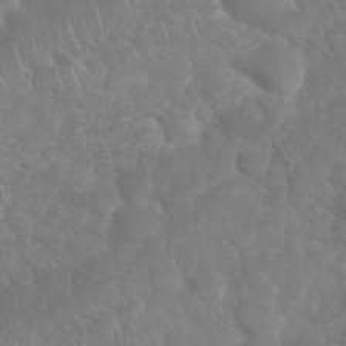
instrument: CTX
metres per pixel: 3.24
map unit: Nhu
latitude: 25.1970
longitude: -61.4237
